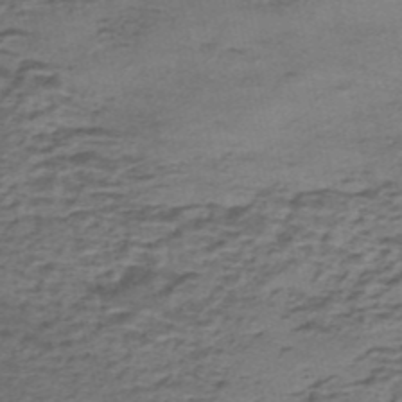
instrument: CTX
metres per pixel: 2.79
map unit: eHh
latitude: -43.1620
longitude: 120.2172
